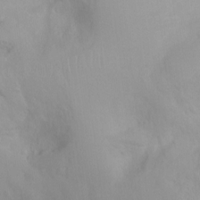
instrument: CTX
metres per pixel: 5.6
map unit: Ht
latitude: -0.5574
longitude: -18.5356
